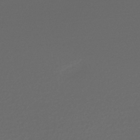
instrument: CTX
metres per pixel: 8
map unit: lHb
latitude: -42.5384
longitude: 70.1039
